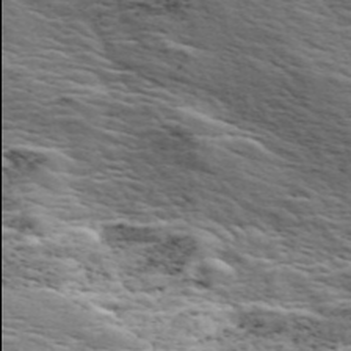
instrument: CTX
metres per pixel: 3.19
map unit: ANa
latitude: 45.6316
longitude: 38.0094
